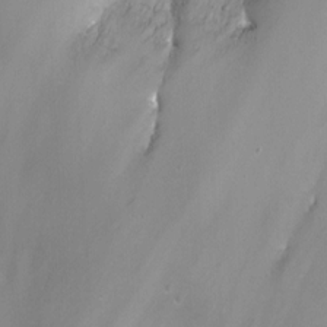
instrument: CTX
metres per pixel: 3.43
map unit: Nhu
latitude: -13.3510
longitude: -64.3090
